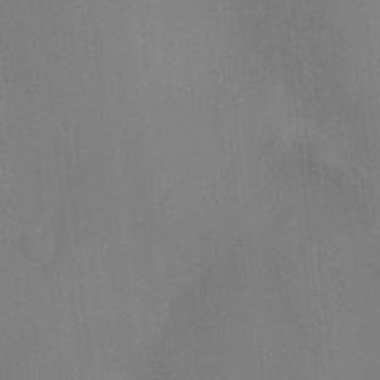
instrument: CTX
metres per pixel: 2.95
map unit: Ht
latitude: -3.0297
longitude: -17.3671
